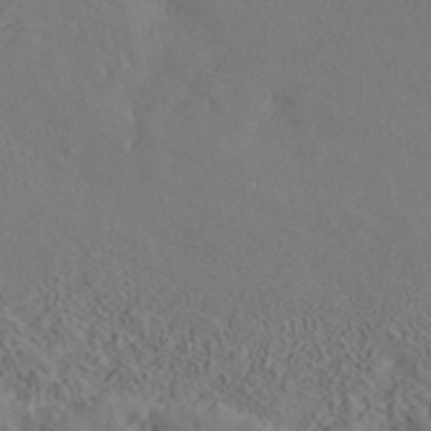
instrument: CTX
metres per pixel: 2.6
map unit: ANa
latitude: 41.8016
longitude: 33.0109
